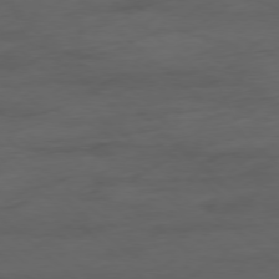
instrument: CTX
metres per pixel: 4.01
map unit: Hpe
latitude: -78.2550
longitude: -19.0458
